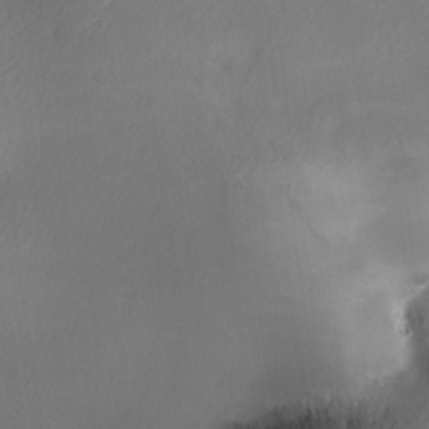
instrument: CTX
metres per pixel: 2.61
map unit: lAa
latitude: -6.4629
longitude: -122.1956
